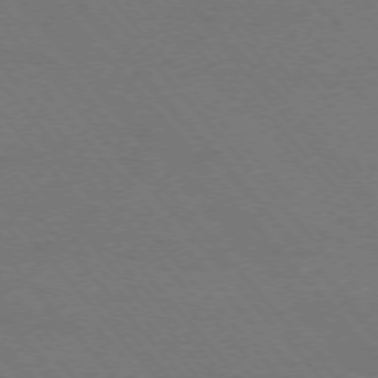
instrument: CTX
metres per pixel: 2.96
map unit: Ap
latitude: -75.7856
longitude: -68.8947
